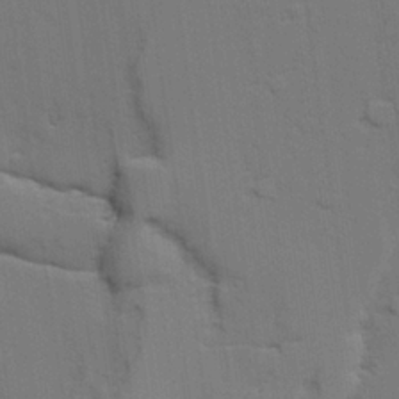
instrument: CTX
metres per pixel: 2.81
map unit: lAvf
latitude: 27.9150
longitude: -108.7057
